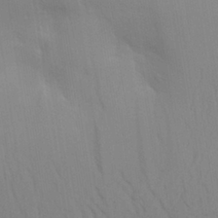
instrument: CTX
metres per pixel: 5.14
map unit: Aa
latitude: 29.3104
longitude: -134.8002
